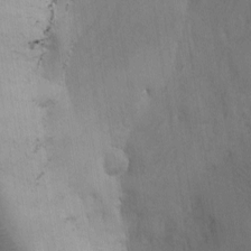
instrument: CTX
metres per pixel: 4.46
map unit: Ave
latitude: -7.0297
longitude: -119.5182
